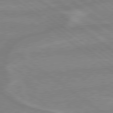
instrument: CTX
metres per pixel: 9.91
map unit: lApd
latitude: 78.9892
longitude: -164.3089
